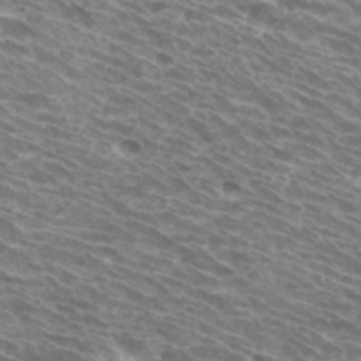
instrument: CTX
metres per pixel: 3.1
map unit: Hto
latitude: 32.5357
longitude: -42.7057
